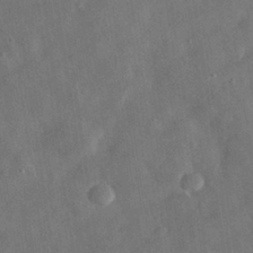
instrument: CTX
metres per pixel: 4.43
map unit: eHh
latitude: 29.8205
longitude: -72.8191
